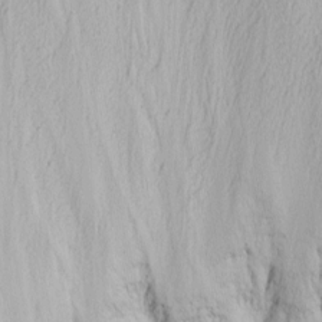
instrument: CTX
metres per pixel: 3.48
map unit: Nhu
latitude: -1.7289
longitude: -73.7072
